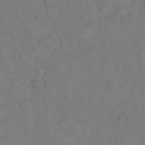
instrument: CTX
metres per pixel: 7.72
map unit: eHh
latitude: 22.2145
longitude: -62.1767
